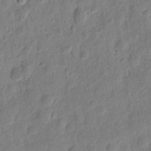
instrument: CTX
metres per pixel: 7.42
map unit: eHh
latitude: 8.1011
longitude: -74.3467
